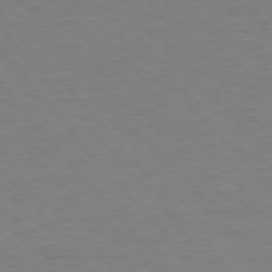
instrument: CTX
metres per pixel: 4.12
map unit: Ap
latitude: -76.4062
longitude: -88.4034
